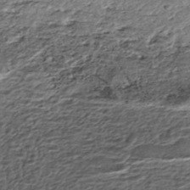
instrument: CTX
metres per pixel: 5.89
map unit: HNhu
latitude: -45.9556
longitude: 106.1417
